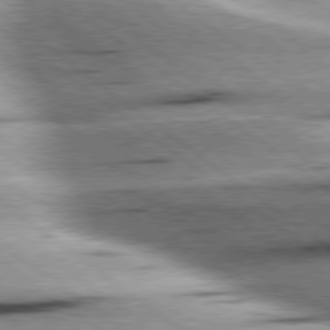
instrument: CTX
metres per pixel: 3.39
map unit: Hpe
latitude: 78.9325
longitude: -154.4790
